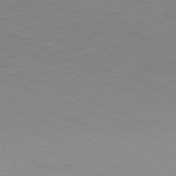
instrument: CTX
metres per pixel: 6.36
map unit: Hpe
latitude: -82.1228
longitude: 15.4077
